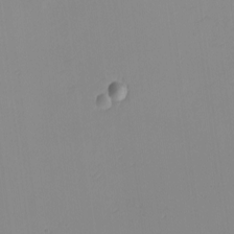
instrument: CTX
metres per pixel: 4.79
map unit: Nhu
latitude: -0.2173
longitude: -78.7058
